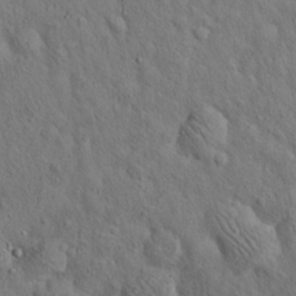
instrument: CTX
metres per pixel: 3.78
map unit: Hto
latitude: 15.4805
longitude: -58.2145
